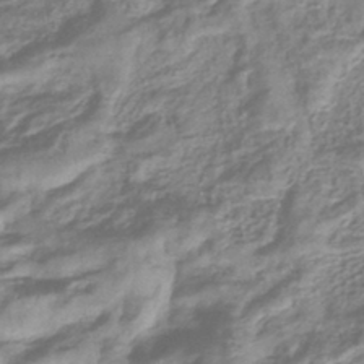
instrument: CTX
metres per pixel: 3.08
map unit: eHb
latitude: -40.4629
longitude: 78.8786
